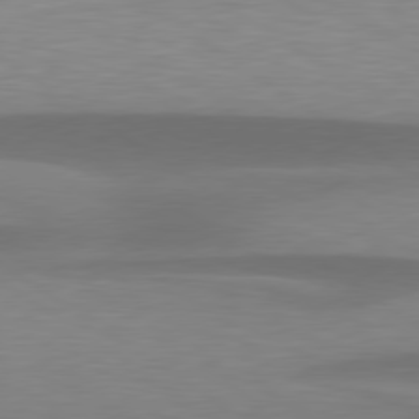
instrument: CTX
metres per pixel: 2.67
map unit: lApd
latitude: 79.3104
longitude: -94.9892
